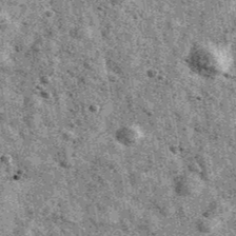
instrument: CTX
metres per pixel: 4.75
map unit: Ave
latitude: 40.2523
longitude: -106.8569
